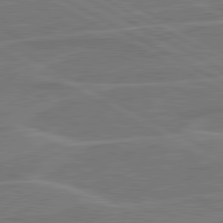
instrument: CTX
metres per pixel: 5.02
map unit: lApd
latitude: 81.0269
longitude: 122.4062
